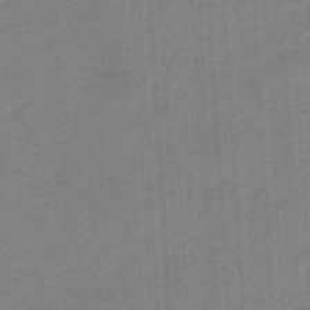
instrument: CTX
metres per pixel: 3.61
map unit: eHb
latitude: -46.2550
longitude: 83.5210
